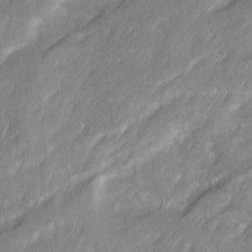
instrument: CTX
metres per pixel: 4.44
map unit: Ave
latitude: 16.2523
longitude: -135.1781
